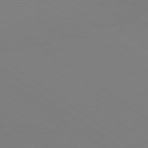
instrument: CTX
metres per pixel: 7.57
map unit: Ap
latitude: -79.2187
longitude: -61.3104
